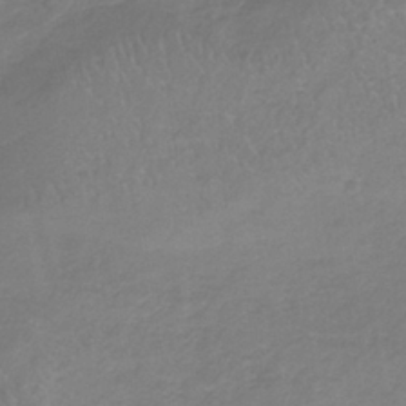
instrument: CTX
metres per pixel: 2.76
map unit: HNb
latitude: -35.1242
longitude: 55.2754
